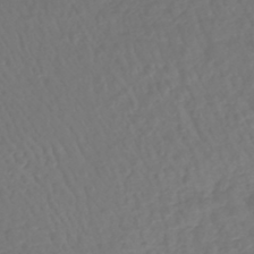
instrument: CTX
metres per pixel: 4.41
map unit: lHb
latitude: -43.3509
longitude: 64.9353
